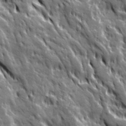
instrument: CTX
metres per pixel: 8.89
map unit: Ave
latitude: 20.3279
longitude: -135.0836
